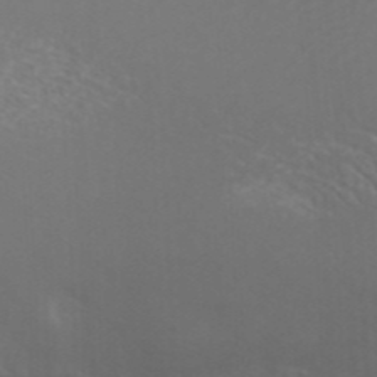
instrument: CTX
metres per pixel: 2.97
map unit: ANa
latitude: 41.9150
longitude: 28.1417
